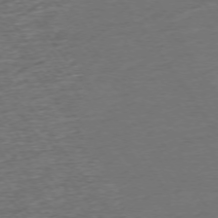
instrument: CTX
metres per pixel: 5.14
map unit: Ap
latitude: -74.8219
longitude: -90.3089
